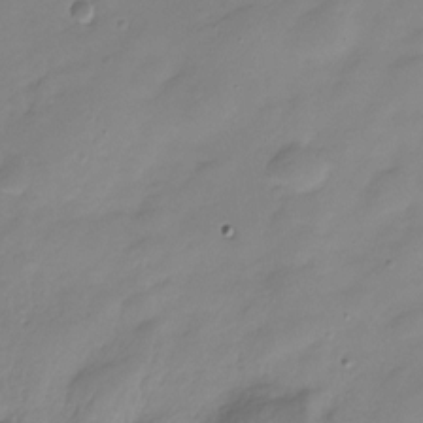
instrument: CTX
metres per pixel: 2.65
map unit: Nve
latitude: -21.5777
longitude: 107.2376
